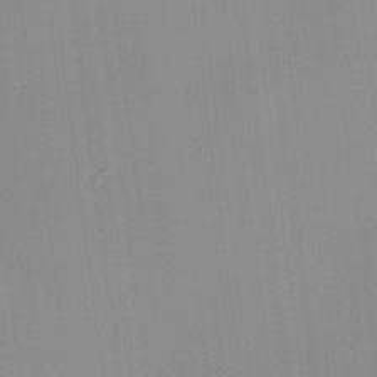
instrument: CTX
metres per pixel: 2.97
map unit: HNhu
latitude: 11.2915
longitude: 9.5021
